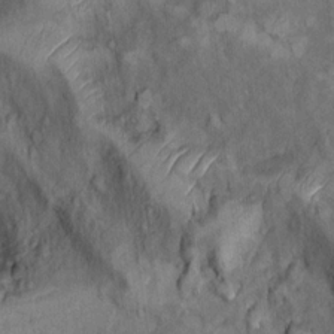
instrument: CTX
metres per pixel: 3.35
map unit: Ht
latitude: 11.8583
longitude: -32.9325
